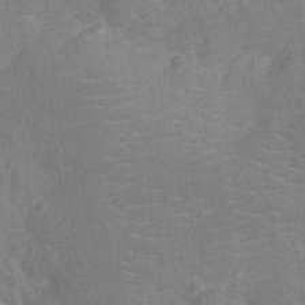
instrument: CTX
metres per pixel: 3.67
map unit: Ht
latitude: -12.6708
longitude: -25.3859
